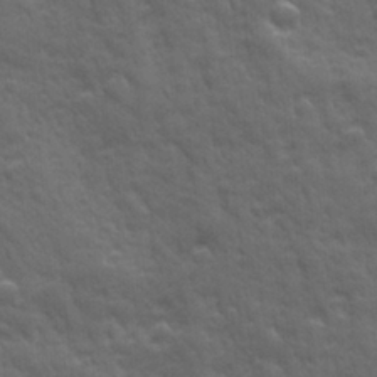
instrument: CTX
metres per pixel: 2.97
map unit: Ave
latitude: 19.0458
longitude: -133.6127
